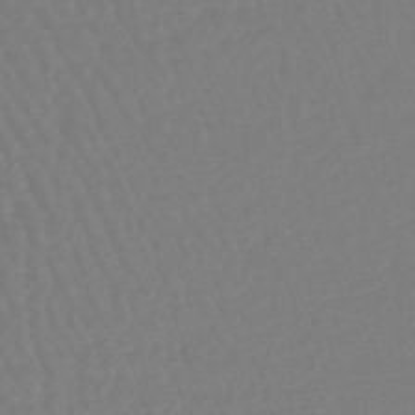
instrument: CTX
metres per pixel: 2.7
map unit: lHb
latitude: -43.0108
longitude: 63.4076
